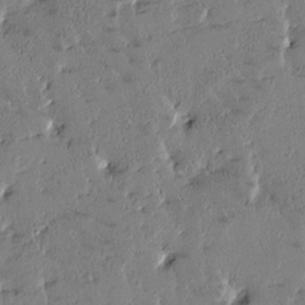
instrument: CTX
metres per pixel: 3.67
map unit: Htu
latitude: -1.6533
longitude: 176.2362
